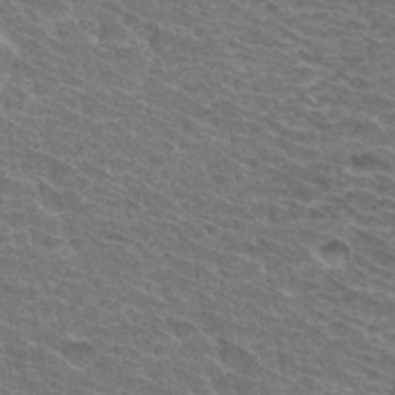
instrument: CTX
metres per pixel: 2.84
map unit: Hto
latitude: 34.0255
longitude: -41.6315
